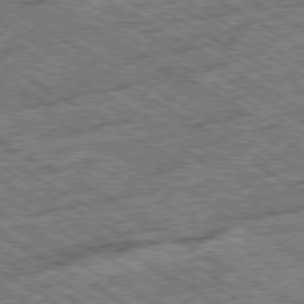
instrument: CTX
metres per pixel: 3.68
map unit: Ap
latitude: -80.0283
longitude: -79.3482
